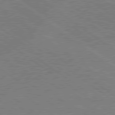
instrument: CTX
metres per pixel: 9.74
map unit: lApd
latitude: 79.4427
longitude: 166.7652
